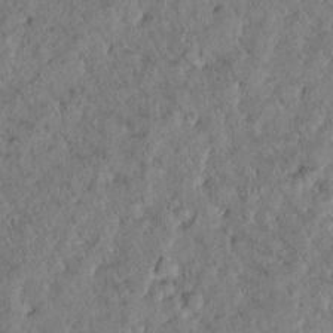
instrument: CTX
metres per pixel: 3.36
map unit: Htu
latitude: -0.5007
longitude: 175.5777
